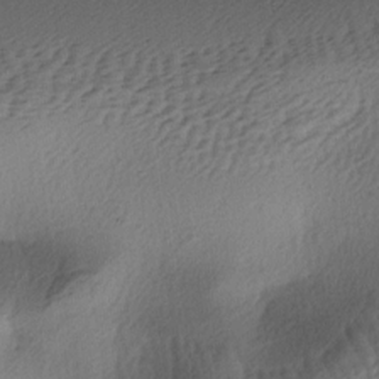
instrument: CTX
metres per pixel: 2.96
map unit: lAa
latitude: -4.4440
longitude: -123.6505
